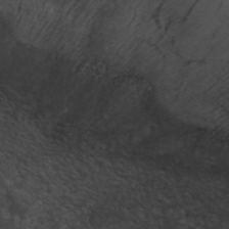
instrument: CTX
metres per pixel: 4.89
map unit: ANa
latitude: 41.9717
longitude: 55.5399
